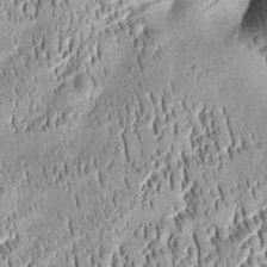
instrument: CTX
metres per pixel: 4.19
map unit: Htu
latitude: -0.1039
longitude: 149.9178
